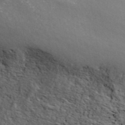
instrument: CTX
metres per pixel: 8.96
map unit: ANa
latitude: 41.1403
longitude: 55.7856
